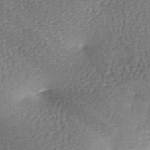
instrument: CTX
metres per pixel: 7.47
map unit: lAa
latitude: -7.5588
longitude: -125.9528
